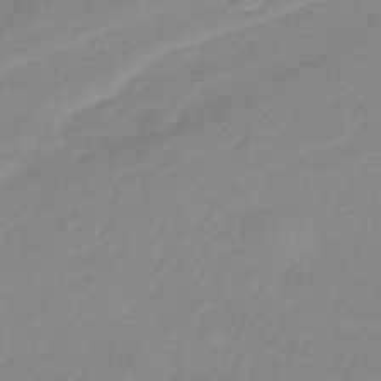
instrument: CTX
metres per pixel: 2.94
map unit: eHb
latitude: -45.0486
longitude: 89.7666
